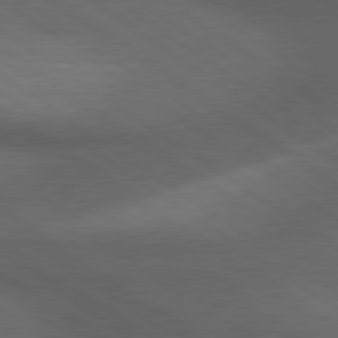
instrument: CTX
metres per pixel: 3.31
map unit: lApd
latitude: 79.9906
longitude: -177.2537
